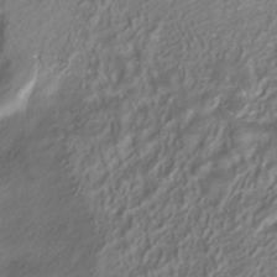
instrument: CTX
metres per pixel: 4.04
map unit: ANa
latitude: -38.6330
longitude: 97.9367
